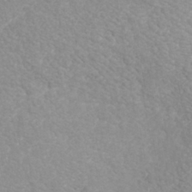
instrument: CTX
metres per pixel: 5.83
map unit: Nhe
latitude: -41.3887
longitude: -110.1389
